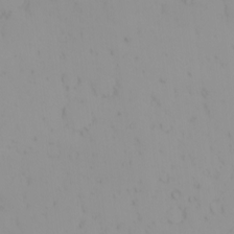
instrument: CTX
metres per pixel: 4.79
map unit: eHh
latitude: -1.5022
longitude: 20.1228
